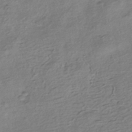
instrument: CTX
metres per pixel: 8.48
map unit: HNhu
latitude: -41.8044
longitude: 99.2943
